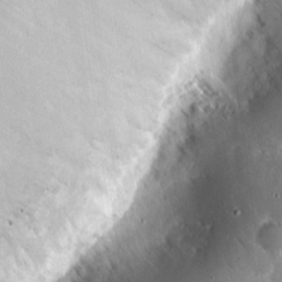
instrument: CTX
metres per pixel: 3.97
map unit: eHh
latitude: 10.3656
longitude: -72.1200
